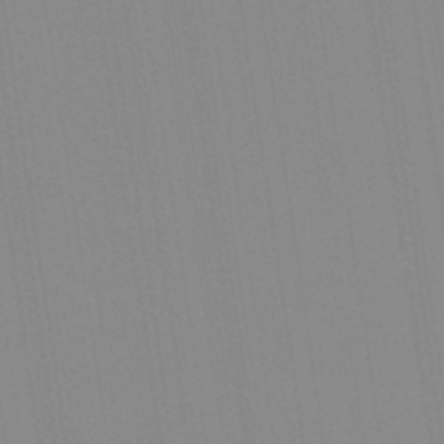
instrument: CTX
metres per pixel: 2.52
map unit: Aa
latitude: 32.4034
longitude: -142.6680
